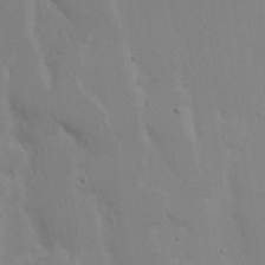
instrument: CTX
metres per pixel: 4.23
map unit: eHh
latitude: 19.6505
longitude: -72.2334
